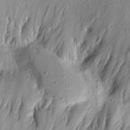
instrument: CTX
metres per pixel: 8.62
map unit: Aa
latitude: 16.8380
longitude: -146.8758
